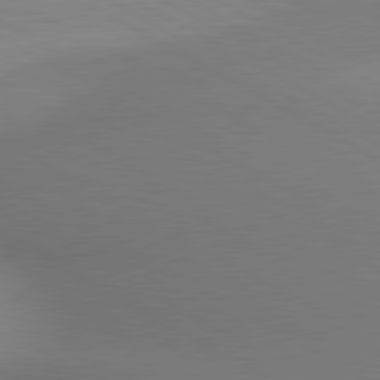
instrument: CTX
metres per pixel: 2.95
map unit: lApd
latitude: 80.4412
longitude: 129.6722
